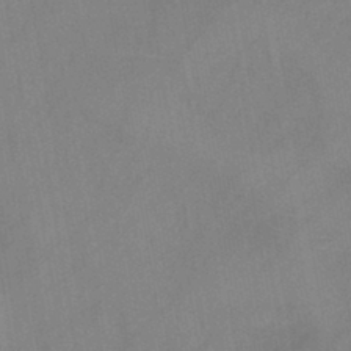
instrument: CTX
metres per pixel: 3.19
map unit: HNb
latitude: -45.2187
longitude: -39.8961
